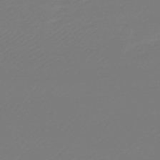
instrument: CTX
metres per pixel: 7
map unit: lHb
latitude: -47.3887
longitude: 69.3887
